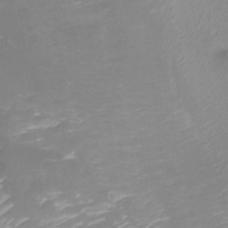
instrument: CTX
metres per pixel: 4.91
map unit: Htu
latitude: -5.5588
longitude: -74.9703
